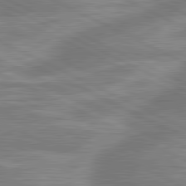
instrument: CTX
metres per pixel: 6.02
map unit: lApd
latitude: 81.4237
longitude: -173.9528
